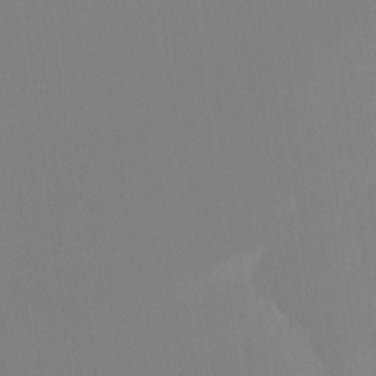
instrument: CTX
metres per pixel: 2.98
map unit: Hto
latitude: -8.3873
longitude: -48.9325
